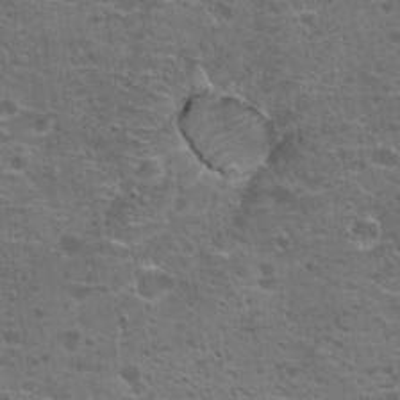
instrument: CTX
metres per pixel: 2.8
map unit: Hto
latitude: 18.7624
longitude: -41.6127
